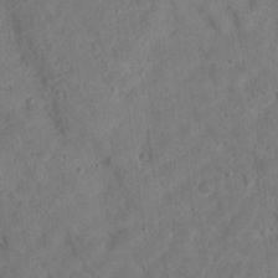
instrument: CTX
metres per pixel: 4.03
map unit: Ht
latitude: 14.6491
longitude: -37.2726
